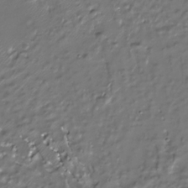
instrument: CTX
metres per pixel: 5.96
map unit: Nhu
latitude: -28.1984
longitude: -67.3481
